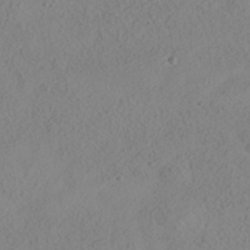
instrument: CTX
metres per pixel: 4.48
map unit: HNhu
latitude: -39.8800
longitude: 101.4265
